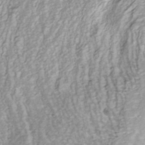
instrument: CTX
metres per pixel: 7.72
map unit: ANa
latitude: -40.5196
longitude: 102.7841
